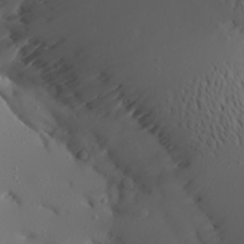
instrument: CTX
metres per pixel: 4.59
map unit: Aa
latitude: 22.0255
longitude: -145.9528
